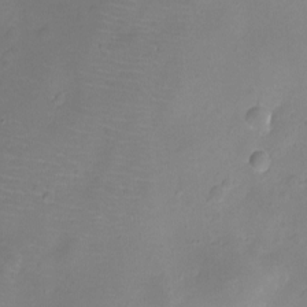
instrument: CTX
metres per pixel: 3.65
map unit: Ht
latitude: -7.3698
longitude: -21.2726
